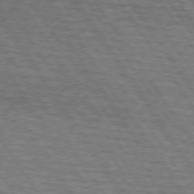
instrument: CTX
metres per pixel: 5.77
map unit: lApd
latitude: 74.2712
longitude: -78.0822
